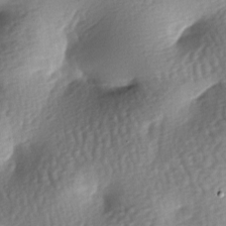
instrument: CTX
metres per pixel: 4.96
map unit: lAa
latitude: -7.6533
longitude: -126.6113
